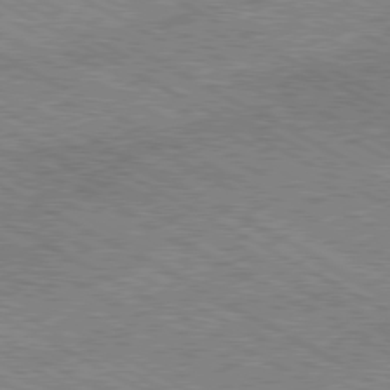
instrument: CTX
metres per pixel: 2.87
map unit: Hpe
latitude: -80.8030
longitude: 20.5007
